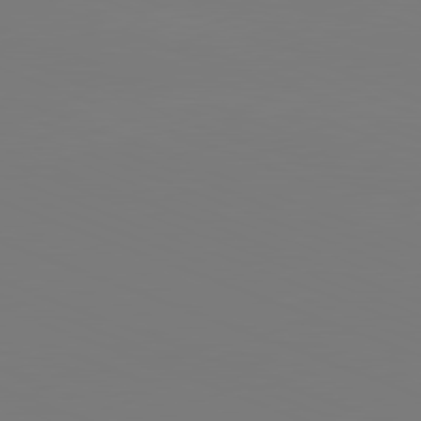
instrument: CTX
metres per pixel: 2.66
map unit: lApd
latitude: 81.8772
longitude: 145.6722
